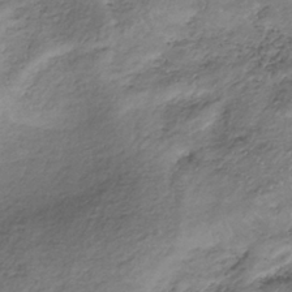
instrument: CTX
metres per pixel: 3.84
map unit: lHb
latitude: -35.1242
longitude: 68.0850
